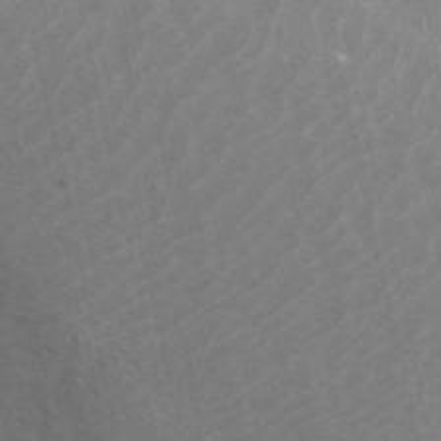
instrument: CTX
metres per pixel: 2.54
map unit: ANa
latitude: 45.7072
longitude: 25.6344
